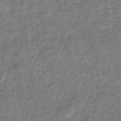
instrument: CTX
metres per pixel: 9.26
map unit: eHb
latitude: -31.2187
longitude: 72.8786
